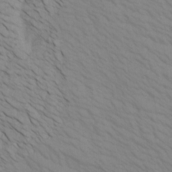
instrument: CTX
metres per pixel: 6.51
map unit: Htu
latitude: -6.5951
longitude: -69.3859
